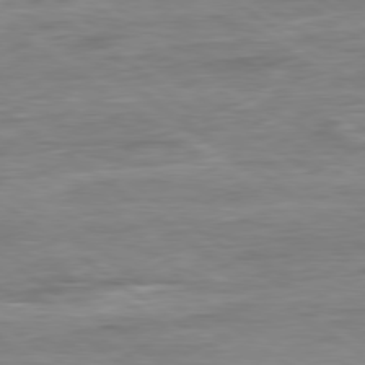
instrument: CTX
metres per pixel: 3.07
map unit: Ap
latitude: -80.1039
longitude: -80.8002
